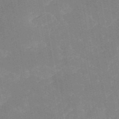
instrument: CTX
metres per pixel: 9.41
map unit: HNb
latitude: -55.8234
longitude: -39.6694
